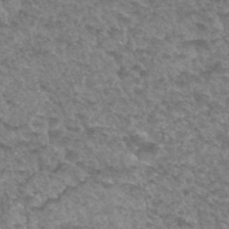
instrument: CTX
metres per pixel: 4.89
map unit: Hto
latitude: 33.7450
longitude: -49.2726
